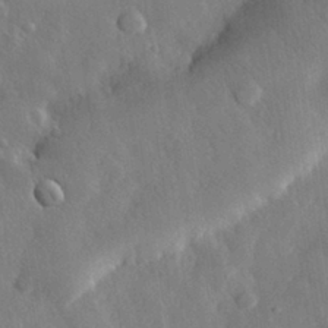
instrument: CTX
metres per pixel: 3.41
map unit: eHh
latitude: 30.5168
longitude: -78.5357
